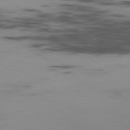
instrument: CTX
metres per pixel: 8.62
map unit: Hpe
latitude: -78.7841
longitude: 15.4455
